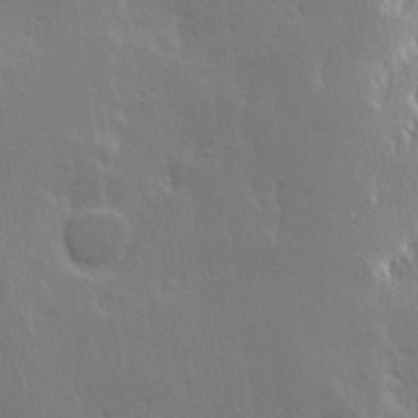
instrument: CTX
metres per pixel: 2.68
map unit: Hve
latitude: 23.6694
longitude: 145.8989
